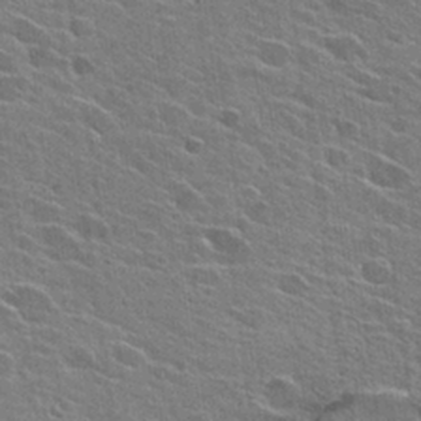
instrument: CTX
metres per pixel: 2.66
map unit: Hto
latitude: 27.2348
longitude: -43.4238
